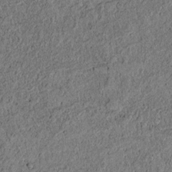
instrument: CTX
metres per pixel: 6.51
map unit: lAvf
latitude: 5.5371
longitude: 168.2172
